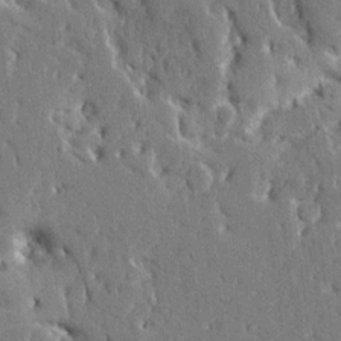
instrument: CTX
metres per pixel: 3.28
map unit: Ave
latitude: 16.1956
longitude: -140.1199
